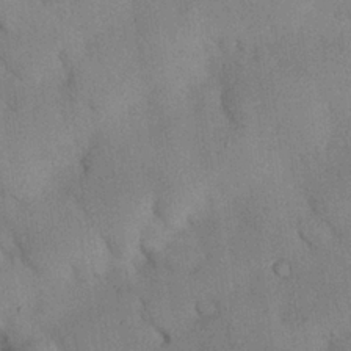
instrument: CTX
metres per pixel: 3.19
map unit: Nhu
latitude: 26.9703
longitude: -71.4804
